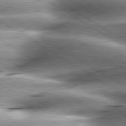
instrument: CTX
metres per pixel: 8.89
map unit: lApd
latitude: 80.1011
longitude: -142.2145
